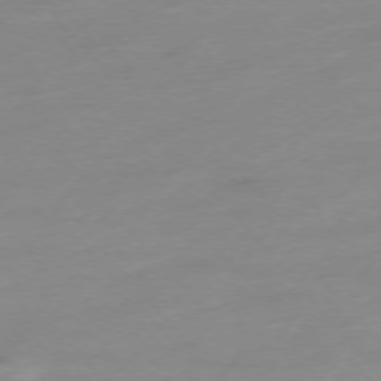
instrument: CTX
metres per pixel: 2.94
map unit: Hpe
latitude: -76.2550
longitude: -15.1026
